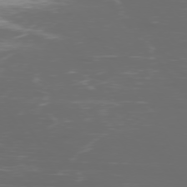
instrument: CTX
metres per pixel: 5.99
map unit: Ap
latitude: -76.4062
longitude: -69.4993
